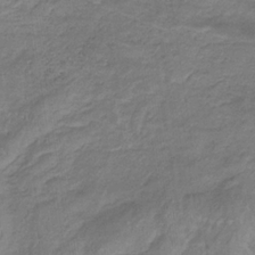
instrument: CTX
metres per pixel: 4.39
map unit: lHb
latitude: -32.9353
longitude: 68.9352
